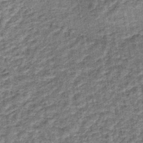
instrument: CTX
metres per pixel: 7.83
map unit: lHb
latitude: -40.0661
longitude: 63.5588
